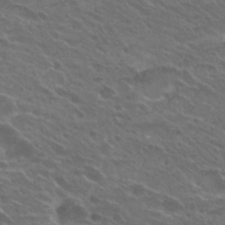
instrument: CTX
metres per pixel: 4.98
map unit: Hto
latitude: 25.4804
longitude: -39.9906
